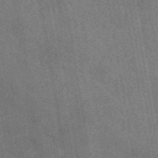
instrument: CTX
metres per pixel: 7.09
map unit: eAb
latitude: 50.3089
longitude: 116.0472
